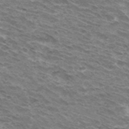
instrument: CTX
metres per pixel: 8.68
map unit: Hto
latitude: 32.9703
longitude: -42.4223
